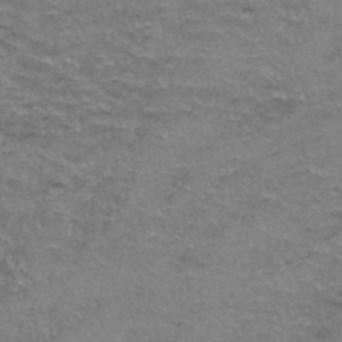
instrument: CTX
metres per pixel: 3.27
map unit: Hto
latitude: 37.3671
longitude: -42.6491
